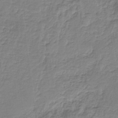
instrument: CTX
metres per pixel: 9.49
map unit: HNb
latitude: -36.8786
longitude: 57.2943
